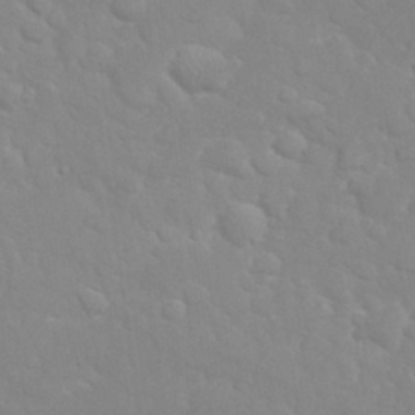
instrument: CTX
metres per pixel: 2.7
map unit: eHh
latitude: 32.2711
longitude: -60.2333
